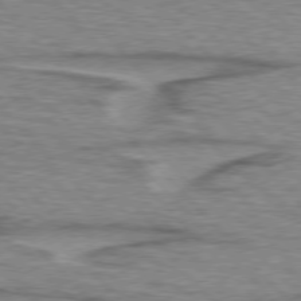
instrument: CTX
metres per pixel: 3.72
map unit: lApd
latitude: 76.6490
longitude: -77.4237
